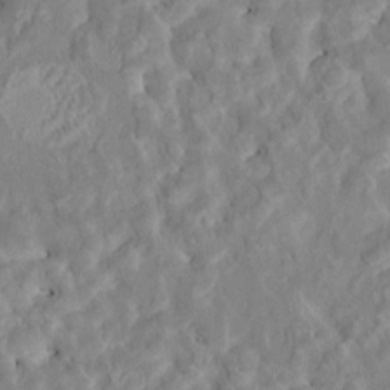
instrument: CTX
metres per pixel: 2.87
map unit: HNhu
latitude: 5.0269
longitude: 9.8422
